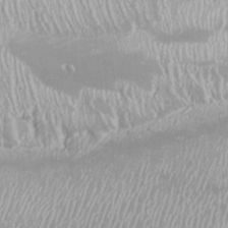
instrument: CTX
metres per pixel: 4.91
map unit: Htu
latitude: -8.7274
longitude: -76.5545
